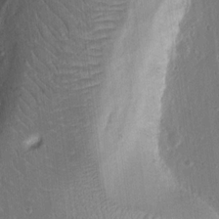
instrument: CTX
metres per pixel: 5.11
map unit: eHh
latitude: 15.0837
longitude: -69.3293
